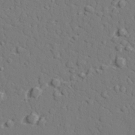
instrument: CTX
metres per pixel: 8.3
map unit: lAvf
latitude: 28.4223
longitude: -109.2726
